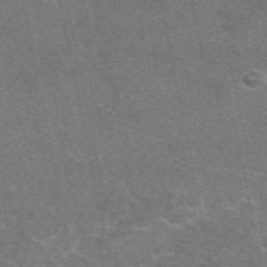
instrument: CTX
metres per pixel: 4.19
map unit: eAb
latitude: 48.0633
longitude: 114.6140
